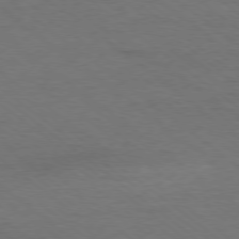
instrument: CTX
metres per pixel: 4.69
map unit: Ap
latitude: -78.4062
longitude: -92.1766
